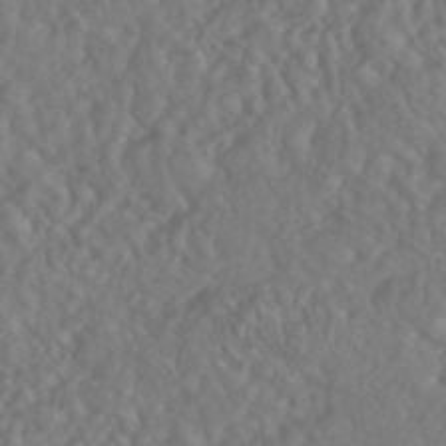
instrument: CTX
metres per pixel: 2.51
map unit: HNhu
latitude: -46.2739
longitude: 104.2928
